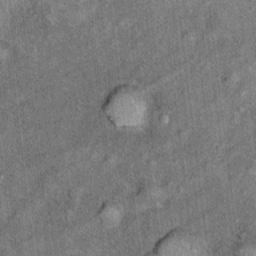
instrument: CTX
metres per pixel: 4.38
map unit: Ht
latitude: 9.9150
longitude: -38.1389
